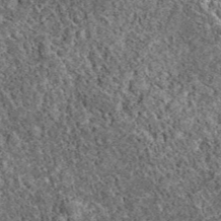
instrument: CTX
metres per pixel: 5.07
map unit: eAb
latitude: 38.1011
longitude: 110.5574
